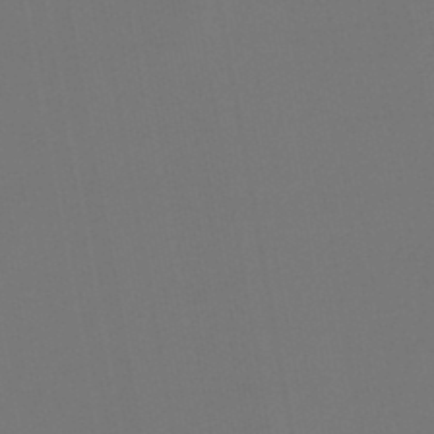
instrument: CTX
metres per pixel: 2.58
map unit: lHb
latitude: -47.3320
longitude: 71.4643
